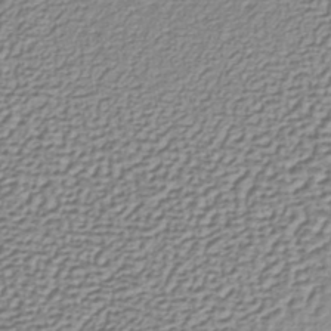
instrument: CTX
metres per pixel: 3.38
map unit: lHb
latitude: -36.9163
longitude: 58.5573
